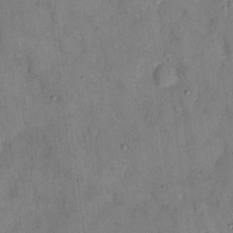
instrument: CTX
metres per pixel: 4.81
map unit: eHh
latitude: 13.1781
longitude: -62.5546
